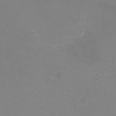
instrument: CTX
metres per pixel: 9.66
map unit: HNhu
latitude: -1.6344
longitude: -2.3656
